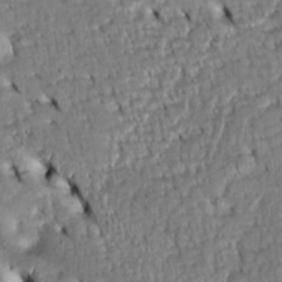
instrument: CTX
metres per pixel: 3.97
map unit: Htu
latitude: -5.0297
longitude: 153.6155
